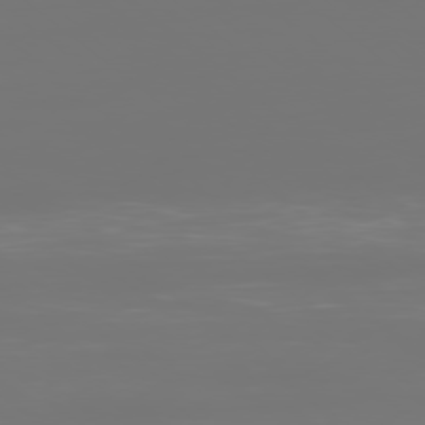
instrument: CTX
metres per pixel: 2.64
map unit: Ap
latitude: -78.9163
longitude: -60.9513
